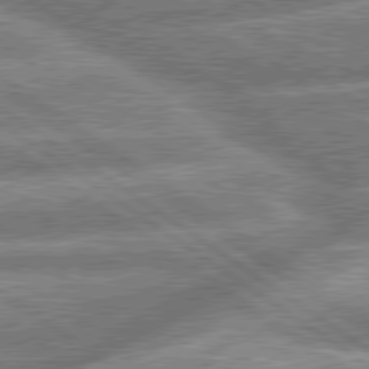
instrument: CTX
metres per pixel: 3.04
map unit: lApd
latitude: 79.9150
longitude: -158.8380
